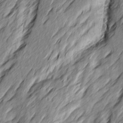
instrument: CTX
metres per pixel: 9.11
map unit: Ave
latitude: 15.4049
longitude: -137.1970
